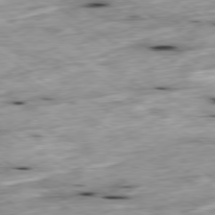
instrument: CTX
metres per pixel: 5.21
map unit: Ap
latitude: -79.7288
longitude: -89.7828
